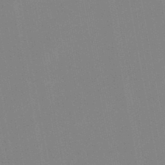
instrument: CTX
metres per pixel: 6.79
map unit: lHb
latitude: -46.6896
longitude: 69.6910
